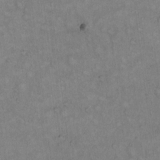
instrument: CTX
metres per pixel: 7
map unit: Hto
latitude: 11.9528
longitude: -60.5545
